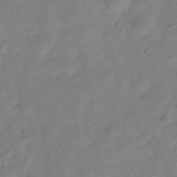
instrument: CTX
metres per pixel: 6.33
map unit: Hve
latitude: -35.1242
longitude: 89.2187
